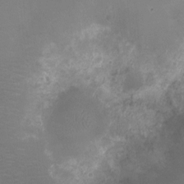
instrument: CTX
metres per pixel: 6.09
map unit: Ht
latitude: -7.4832
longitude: -18.8380
